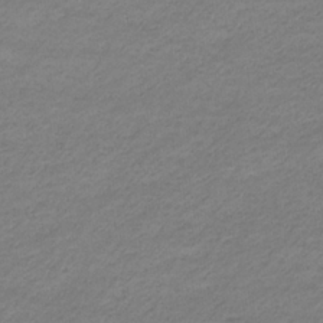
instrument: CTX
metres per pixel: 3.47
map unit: eHb
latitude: -33.2565
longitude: 70.4251
